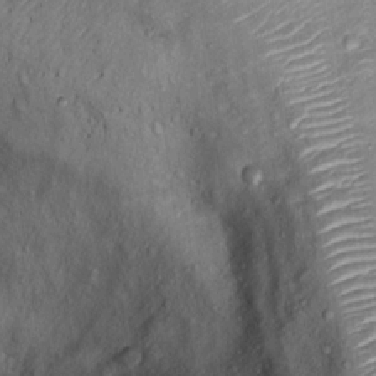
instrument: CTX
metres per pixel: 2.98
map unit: Ht
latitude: 13.3860
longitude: -40.4412
